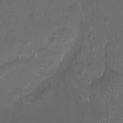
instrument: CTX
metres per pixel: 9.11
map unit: Nhu
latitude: -8.2361
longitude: -80.5735
